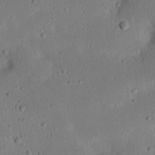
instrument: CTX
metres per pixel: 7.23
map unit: Nhu
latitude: 22.7057
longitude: -72.5924
